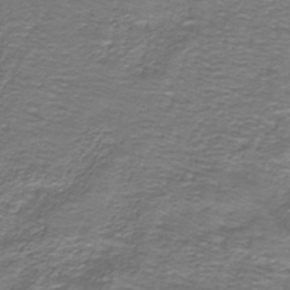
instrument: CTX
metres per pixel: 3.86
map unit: lHb
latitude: -40.9730
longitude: 56.1795
